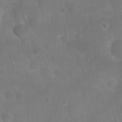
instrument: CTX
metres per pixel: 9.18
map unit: Nhu
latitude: 27.4804
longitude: -62.1578
